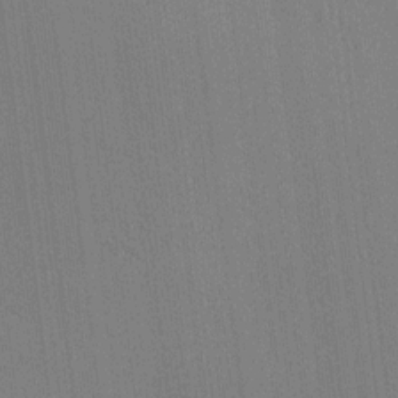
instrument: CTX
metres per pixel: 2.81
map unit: HNhu
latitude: 8.9325
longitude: 16.0472
